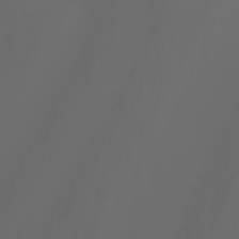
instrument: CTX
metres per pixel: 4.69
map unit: Nhu
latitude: -4.9163
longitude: -90.6679
